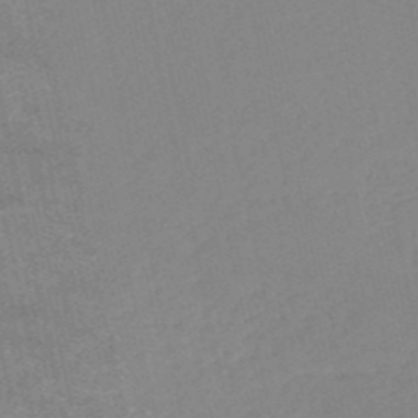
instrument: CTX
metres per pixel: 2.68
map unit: HNb
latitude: -52.6518
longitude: -39.7072
